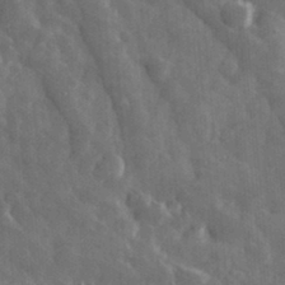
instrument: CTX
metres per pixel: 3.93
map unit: eHh
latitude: 32.5924
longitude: -69.8206
